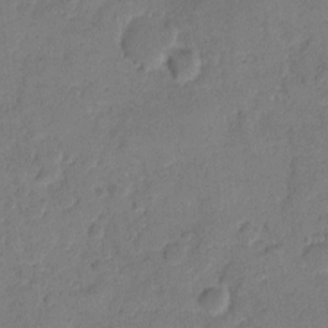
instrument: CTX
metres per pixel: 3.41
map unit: eHh
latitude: 10.8947
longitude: -65.0080
